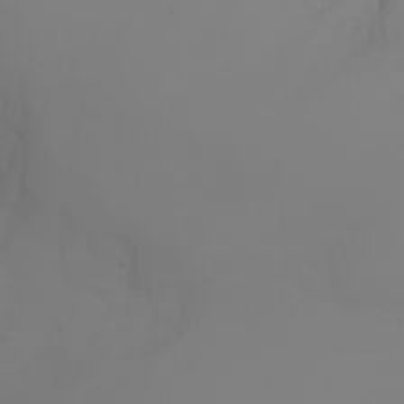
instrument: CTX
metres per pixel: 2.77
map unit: Aa
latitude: -6.7085
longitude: -85.3671
